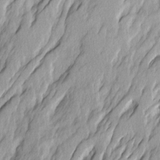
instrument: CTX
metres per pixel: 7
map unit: Ave
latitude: 14.5546
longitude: -134.6301
